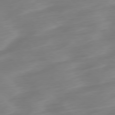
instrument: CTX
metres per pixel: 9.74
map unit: Ap
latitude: -78.7463
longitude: -66.9891
